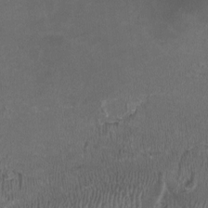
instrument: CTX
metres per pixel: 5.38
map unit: HNhu
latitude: -3.2942
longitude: -6.8758
